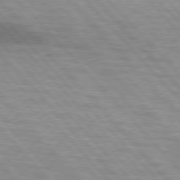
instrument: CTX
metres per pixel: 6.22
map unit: lApd
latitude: 76.4601
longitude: -62.5924
